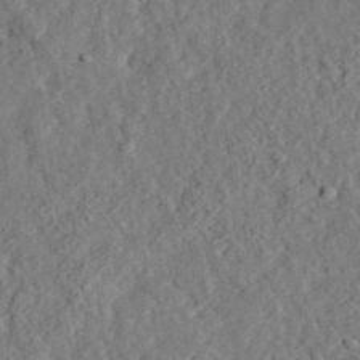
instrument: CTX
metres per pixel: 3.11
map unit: eHh
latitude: 35.8772
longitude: -78.7624
